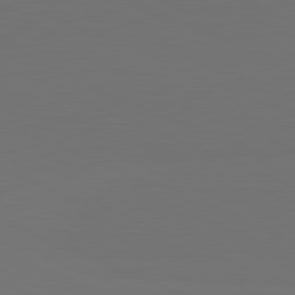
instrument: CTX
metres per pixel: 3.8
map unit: lApd
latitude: 81.7261
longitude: 147.6911
